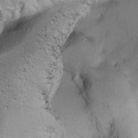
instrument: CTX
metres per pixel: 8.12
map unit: Ave
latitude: -11.1809
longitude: -121.4049
